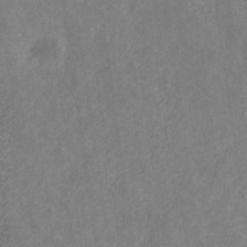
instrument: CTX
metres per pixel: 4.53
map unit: eHb
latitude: -30.6896
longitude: 69.1620
